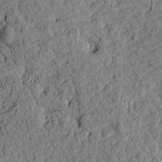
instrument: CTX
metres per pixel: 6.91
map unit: Htu
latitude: 1.6882
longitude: 179.6910
